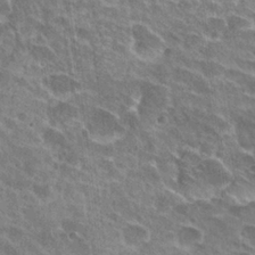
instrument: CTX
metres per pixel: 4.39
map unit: Hto
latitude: 24.5356
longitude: -38.9891
